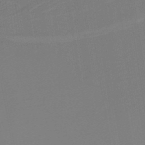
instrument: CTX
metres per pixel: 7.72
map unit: lHb
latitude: -38.4440
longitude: 56.1228
